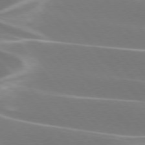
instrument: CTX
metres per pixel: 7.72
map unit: lApd
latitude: 75.7261
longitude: -63.3293
